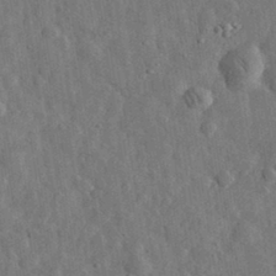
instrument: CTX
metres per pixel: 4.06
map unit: eHh
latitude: 31.6883
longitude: -74.2145
